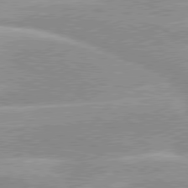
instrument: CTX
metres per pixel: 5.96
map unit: lApd
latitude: 80.1200
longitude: -124.9324
